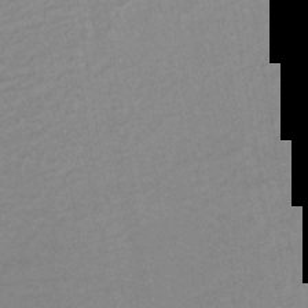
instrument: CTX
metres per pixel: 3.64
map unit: lHb
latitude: -34.0661
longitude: 64.7086
